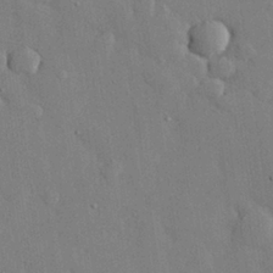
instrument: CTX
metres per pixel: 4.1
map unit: eHh
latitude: 28.3089
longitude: -79.0648
